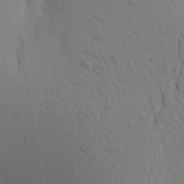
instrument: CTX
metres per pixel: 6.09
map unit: Aa
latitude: 20.9892
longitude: -148.1200
